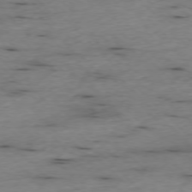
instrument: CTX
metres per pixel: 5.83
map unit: Ap
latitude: -76.7841
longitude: -90.9136
